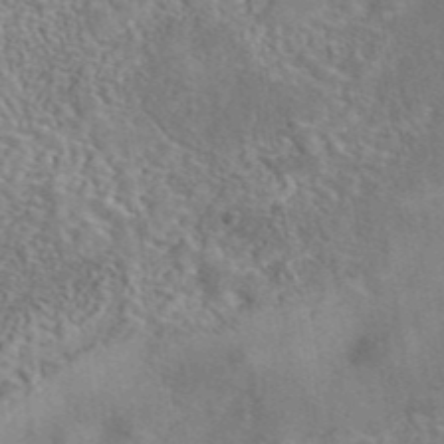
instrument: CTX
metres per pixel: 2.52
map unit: eAb
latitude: 42.1389
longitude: 109.9178
